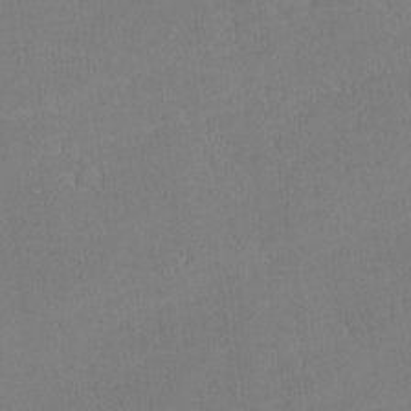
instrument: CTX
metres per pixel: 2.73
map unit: lHvf
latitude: -12.4818
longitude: -100.2901
